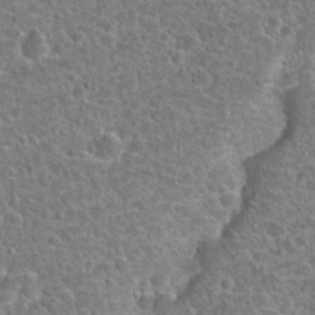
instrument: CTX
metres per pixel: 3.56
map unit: Hto
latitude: 22.4601
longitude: -47.8017
